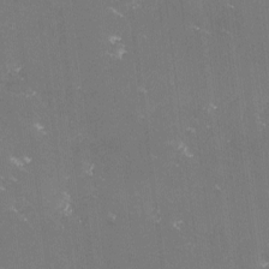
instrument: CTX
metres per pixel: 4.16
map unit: lHvf
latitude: -13.8422
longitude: -101.5182
